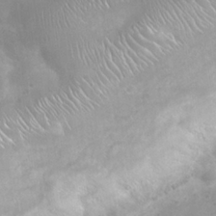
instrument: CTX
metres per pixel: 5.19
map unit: Nhu
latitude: 24.7057
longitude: -52.1200
